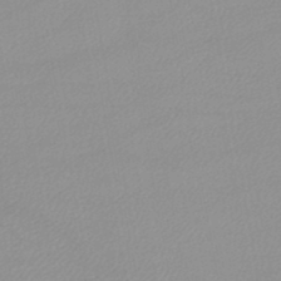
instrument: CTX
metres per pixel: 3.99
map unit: lHb
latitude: -44.1417
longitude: 67.1620
